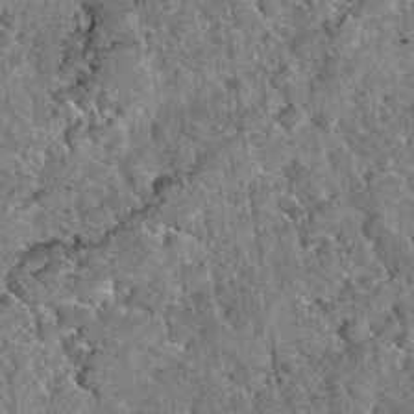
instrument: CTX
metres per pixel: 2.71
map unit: Hto
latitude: 34.8947
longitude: -52.3278
